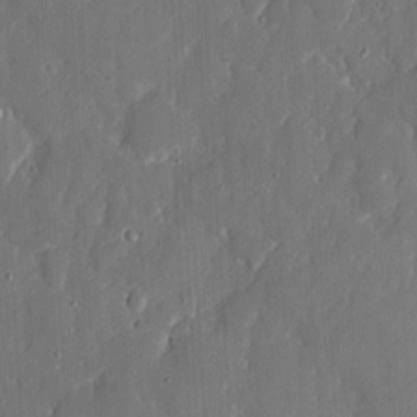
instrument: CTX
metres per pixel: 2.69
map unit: eHh
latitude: 6.4790
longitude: -69.0459
